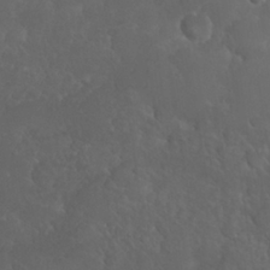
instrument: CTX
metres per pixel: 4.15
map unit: Nhu
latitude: 26.7435
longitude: -65.0836
